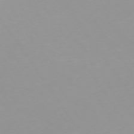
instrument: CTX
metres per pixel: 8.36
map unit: Ap
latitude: -74.5007
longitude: -80.4034
